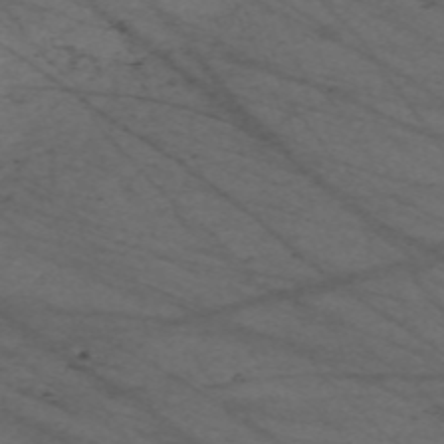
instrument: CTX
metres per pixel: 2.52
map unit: Nve
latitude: -59.7099
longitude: 61.4643
